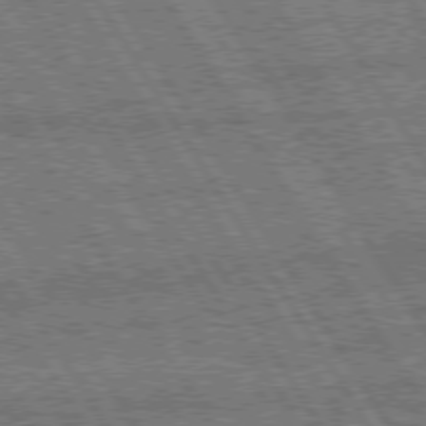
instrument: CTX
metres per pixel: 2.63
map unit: Hpe
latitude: 75.3104
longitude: -154.6301
